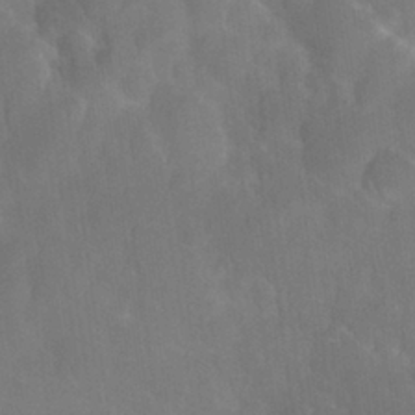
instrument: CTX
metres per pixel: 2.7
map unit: Nhu
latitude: 26.8569
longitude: -56.7813
